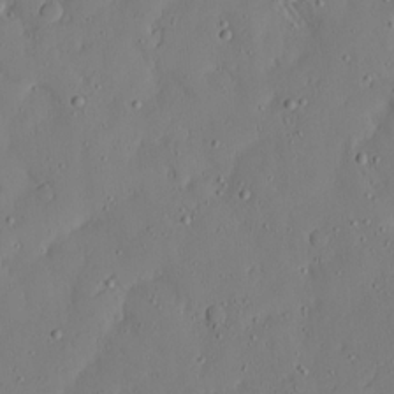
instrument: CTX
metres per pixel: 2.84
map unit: Aa
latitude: 14.9136
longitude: -140.5167
